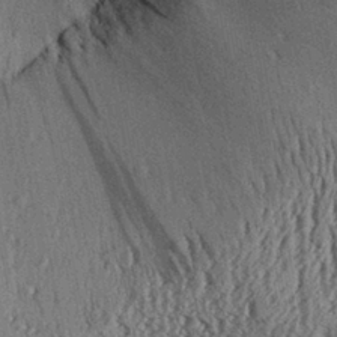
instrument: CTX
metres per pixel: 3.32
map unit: Aa
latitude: 31.0081
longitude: -136.4223
